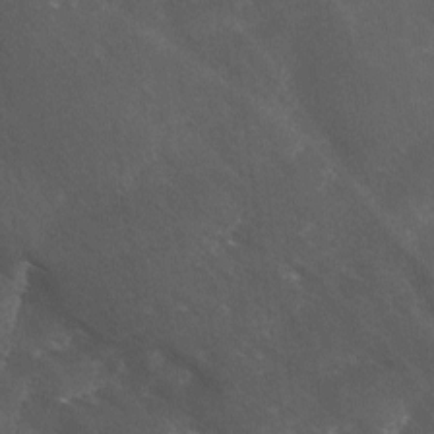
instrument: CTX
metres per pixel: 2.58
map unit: Ave
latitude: 0.8758
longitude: -111.5371
